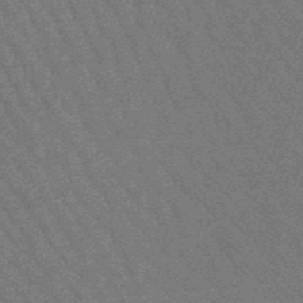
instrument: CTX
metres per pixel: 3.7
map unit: lHb
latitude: -48.5952
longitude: 82.7274
